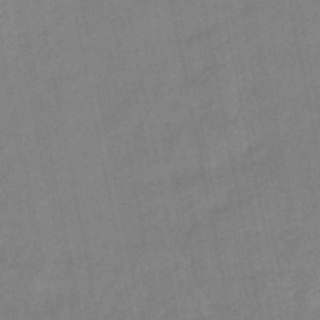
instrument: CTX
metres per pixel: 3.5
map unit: lHb
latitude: -48.5196
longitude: 80.3495
